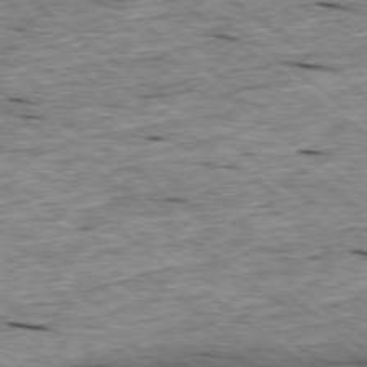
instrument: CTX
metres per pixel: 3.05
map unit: Ap
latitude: -78.8597
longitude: -88.1011
